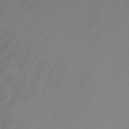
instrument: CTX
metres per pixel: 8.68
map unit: Nhu
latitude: -6.7652
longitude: -93.0269
